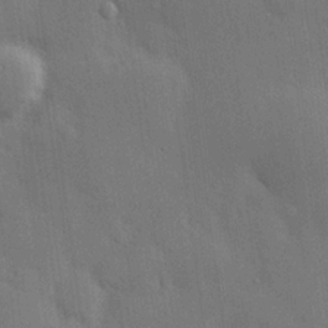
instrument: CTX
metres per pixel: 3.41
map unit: Hve
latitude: 19.5371
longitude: 150.9353
